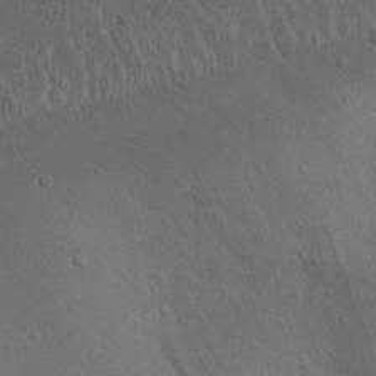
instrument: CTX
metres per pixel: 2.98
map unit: Nhu
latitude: 22.0444
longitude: -72.3657
